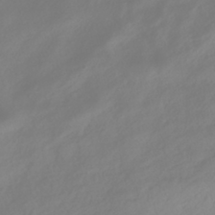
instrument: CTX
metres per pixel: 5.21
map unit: HNhu
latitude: -40.2172
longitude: 100.3873
